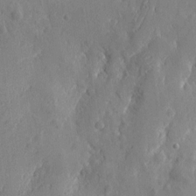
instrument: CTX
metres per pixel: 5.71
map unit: eHh
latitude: 7.2537
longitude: -74.9136
